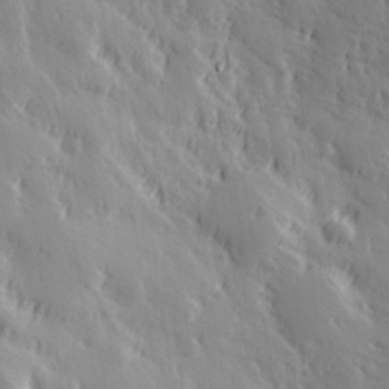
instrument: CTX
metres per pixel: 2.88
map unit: Hve
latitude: 32.6868
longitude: 149.7100
